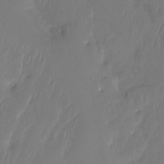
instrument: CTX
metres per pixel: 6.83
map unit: Htu
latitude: -14.3873
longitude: -49.2726
